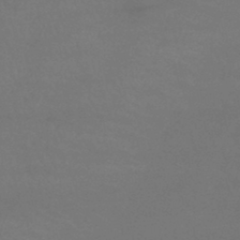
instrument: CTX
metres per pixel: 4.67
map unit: lHb
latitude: -38.1984
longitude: 73.1620
